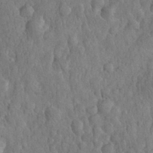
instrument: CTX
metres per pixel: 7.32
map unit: eHh
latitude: 31.7261
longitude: -66.9891
